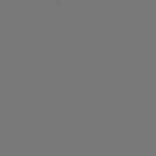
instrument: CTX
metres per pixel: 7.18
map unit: Hpe
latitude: 76.9136
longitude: -137.7828
